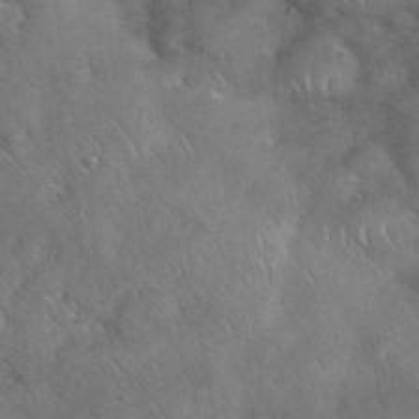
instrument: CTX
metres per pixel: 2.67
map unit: eHh
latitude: 39.7072
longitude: -57.2159
